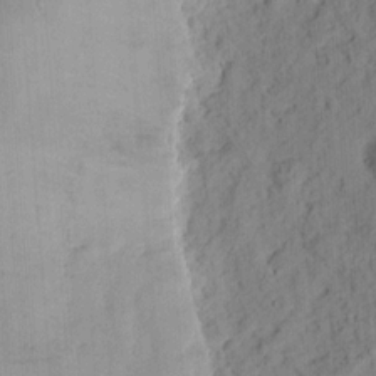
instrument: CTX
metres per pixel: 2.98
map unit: Ht
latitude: 11.7072
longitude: -74.1956
